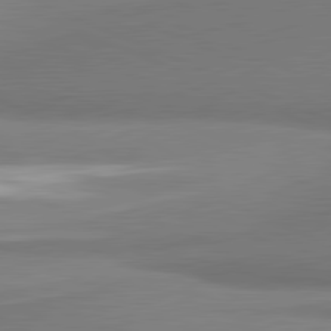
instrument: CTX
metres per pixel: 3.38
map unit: lApd
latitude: 81.6883
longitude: 165.4455
